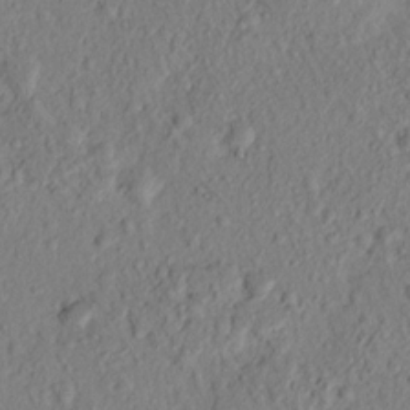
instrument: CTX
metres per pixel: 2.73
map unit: Nhu
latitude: 16.5924
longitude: -73.5372
